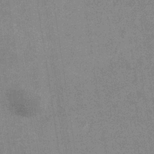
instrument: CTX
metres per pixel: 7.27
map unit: eHb
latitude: -34.5196
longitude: 73.3698
